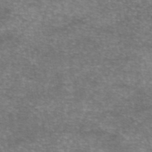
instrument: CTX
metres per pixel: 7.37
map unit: eAb
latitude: 45.7827
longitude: 103.4832
